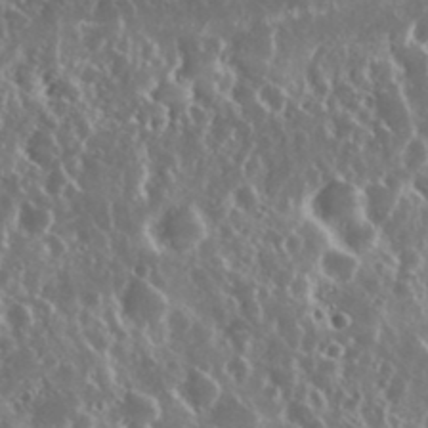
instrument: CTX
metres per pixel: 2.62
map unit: Nhu
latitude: 25.4993
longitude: -59.2348
